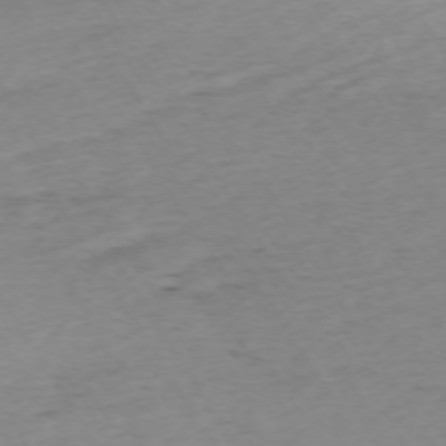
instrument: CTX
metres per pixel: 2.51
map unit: Ap
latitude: -73.3132
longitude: -68.5546
